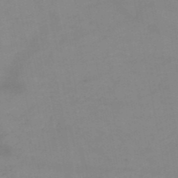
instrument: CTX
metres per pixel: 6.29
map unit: HNb
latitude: -49.8989
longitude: -40.6301
